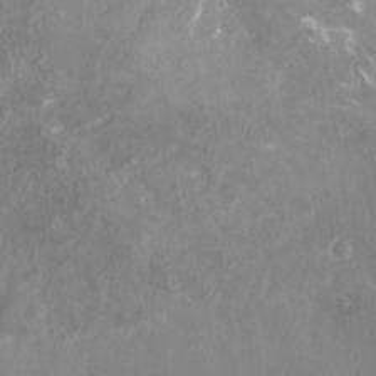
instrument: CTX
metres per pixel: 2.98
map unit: Nhu
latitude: -25.2754
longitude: -56.9324
